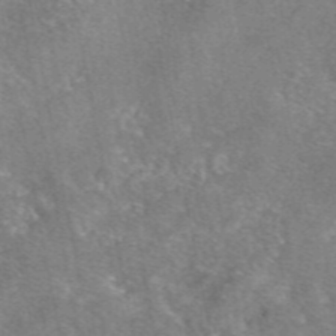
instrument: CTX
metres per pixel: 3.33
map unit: eAb
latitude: 46.9325
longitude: 103.2943
